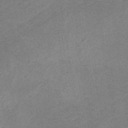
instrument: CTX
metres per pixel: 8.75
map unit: HNb
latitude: -32.0661
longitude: 61.8422
